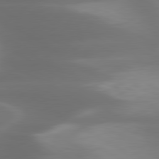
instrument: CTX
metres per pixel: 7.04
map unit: lApd
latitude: 79.9717
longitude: -119.6883
